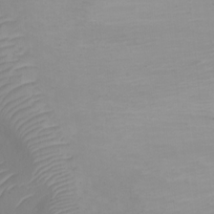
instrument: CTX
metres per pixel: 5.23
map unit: Ht
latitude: 0.9513
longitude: -36.5168
